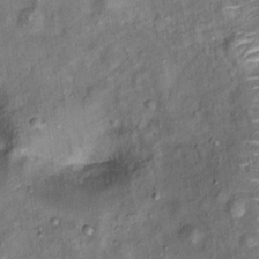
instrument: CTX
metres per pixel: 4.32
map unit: Ht
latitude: 14.1956
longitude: -40.8380
